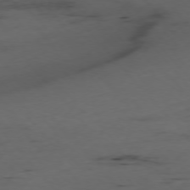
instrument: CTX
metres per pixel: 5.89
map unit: Ap
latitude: -76.2362
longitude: -90.6679
